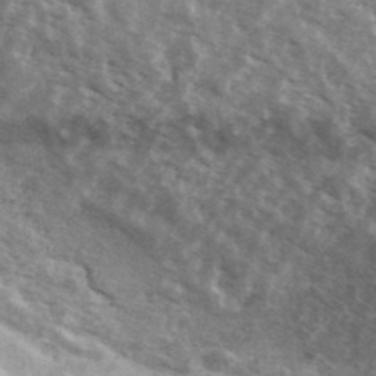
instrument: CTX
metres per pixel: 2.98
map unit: Ave
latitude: 39.8394
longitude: -109.2537
